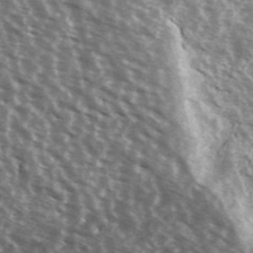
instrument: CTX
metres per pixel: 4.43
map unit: Ave
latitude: 39.6127
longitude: -108.5356
